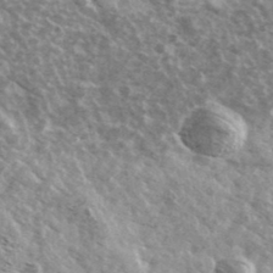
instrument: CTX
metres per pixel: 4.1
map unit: Ave
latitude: 39.0269
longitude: -108.4034
